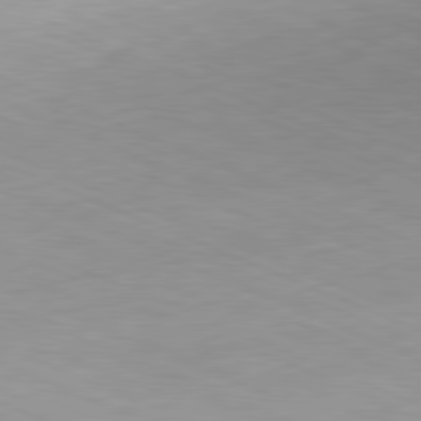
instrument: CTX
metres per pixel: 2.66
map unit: Hpe
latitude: -81.8989
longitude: 14.1417
